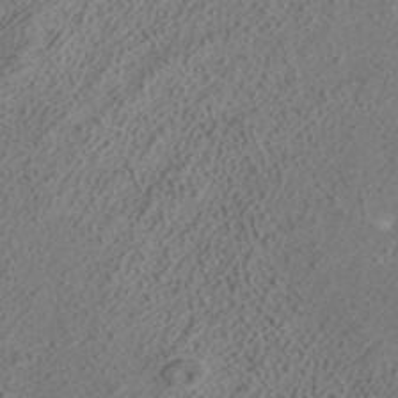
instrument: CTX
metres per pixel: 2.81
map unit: ANa
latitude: 37.6316
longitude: 16.3685
